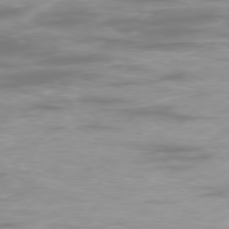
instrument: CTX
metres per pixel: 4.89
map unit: Ap
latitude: -79.1053
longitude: -92.9513
